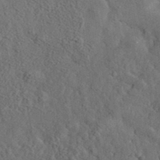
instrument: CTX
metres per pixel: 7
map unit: eHh
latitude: 36.3090
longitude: -80.2145
